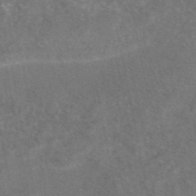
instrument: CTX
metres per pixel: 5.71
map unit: eAb
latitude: 47.4805
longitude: 109.5210
